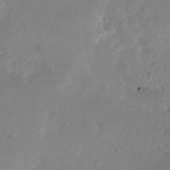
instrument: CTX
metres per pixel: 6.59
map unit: Nhu
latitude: -26.1227
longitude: -73.1781
